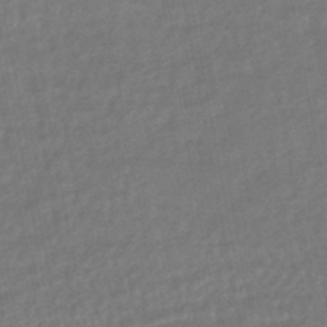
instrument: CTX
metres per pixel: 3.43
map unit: HNhu
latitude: -46.6896
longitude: 96.1228
